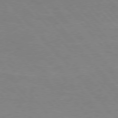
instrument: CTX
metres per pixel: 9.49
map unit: Hpe
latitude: 76.5923
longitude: -151.8772
